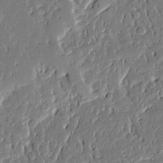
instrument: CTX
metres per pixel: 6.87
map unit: Ave
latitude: 15.1026
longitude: -139.9906
